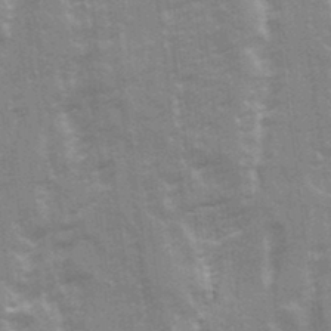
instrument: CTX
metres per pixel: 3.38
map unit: Ave
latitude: 21.8584
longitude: -133.6883
